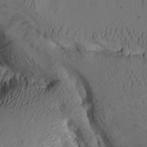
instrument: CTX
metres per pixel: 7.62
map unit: Aa
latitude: 9.8206
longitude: -127.4049
